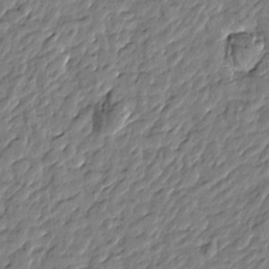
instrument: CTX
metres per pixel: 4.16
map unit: Htu
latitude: -1.6344
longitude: -178.8947
